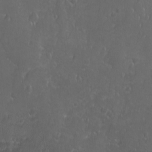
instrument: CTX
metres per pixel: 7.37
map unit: Ave
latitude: -10.8786
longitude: -121.3482
